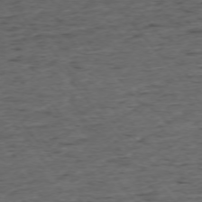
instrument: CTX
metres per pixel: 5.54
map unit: Ap
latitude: -75.2376
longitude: -90.4790
